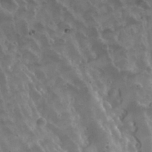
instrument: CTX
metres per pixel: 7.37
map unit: Nhu
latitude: 30.5546
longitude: -55.5560
